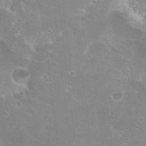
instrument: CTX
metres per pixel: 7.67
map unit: Hto
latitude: 22.7057
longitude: -42.2334
